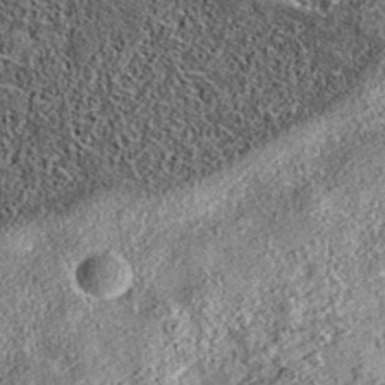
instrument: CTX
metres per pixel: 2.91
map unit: eAb
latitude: 36.3656
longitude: 108.8219
